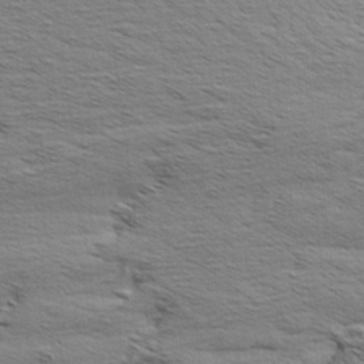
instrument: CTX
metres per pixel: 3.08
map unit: Aa
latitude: 8.0444
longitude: -139.1592
